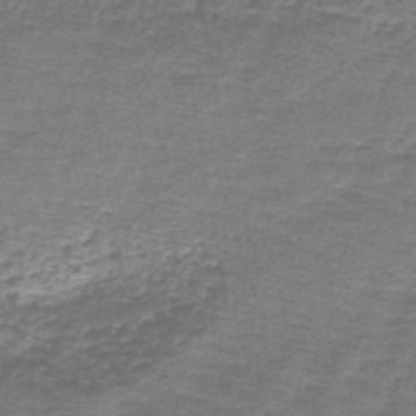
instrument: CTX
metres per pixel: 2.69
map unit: lHb
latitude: -44.4251
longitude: 57.2187
